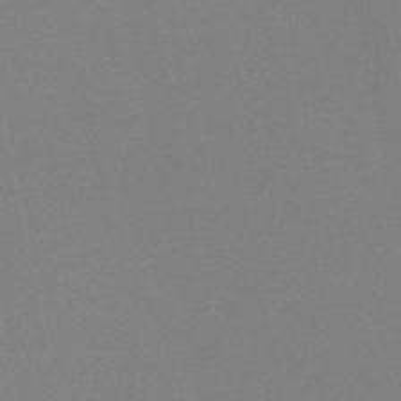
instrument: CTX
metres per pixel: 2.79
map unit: HNb
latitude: -52.5384
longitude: -47.7450
